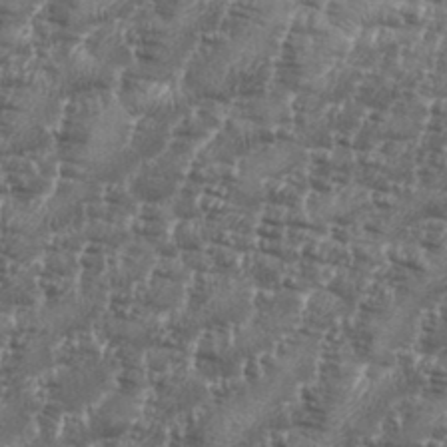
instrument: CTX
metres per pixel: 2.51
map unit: eHh
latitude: 35.3103
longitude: -136.3090
